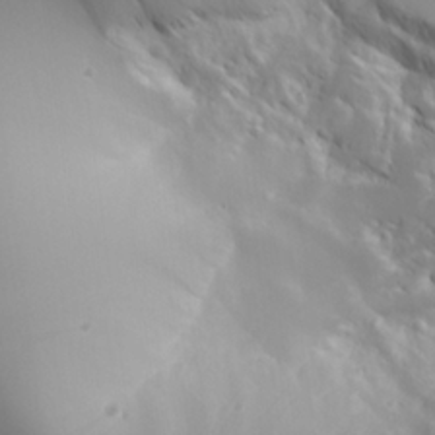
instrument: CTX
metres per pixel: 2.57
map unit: Aa
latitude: 24.6868
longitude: -126.9703
